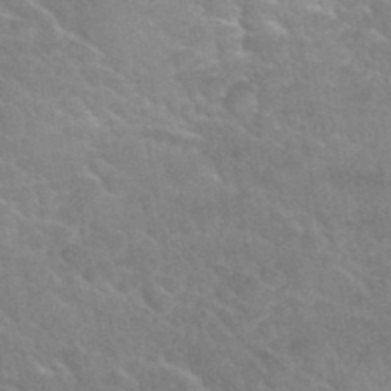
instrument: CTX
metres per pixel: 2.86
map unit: Hto
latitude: 35.6127
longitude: -45.9528
